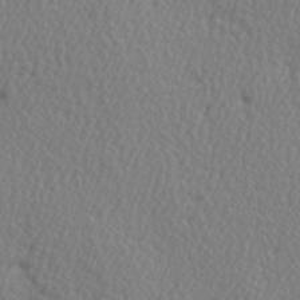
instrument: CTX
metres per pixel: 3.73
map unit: Hve
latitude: 3.4615
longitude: -124.2900
